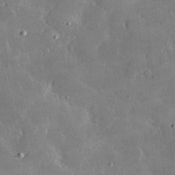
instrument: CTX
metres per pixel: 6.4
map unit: lHvf
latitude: 32.0822
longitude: -92.1389
